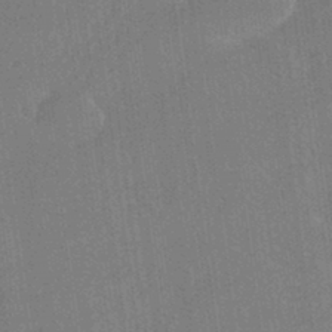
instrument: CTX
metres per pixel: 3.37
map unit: HNhu
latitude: -41.8800
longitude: 94.1794
